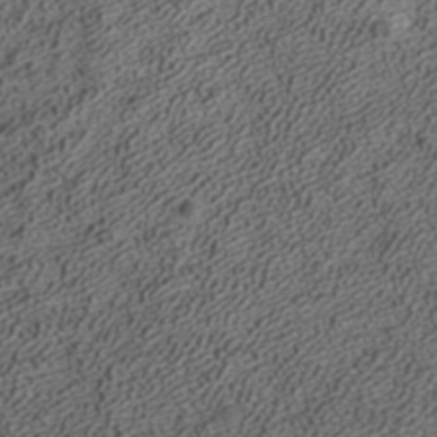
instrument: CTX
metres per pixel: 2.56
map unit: ANa
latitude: 37.3671
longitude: 19.4454
